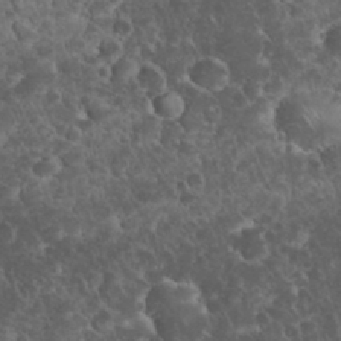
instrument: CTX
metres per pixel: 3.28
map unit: eHh
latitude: 33.6127
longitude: -64.7435
